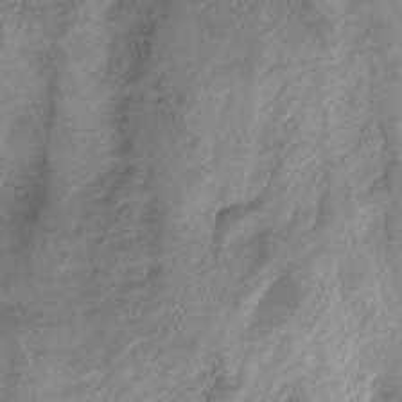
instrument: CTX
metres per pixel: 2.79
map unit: Hto
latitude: -8.4251
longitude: -44.4034
